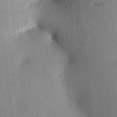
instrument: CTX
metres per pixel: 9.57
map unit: Aa
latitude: 16.8569
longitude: -148.4790
